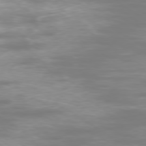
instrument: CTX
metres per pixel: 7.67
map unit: Ap
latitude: -79.2187
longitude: -92.8569
